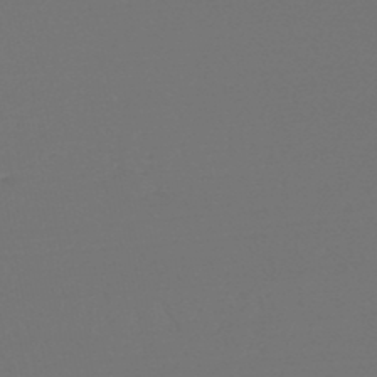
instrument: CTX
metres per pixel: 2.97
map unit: lHb
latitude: -47.4643
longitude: 63.0864
